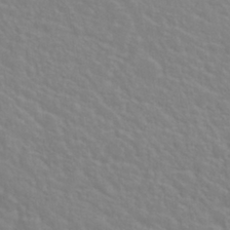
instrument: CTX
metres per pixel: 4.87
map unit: Nhu
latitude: 28.7624
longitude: -52.0444
